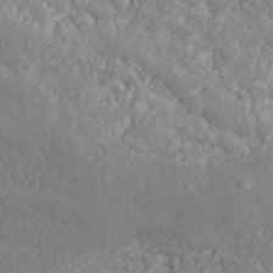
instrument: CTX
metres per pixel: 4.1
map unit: ANa
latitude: 43.8772
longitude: 44.8975
